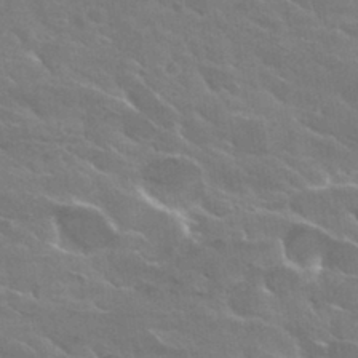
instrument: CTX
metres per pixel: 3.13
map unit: Hto
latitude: 30.0255
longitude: -43.9906
